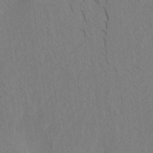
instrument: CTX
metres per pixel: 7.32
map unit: Htu
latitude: -6.9919
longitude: -68.3278
